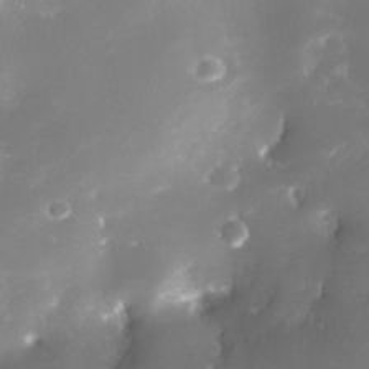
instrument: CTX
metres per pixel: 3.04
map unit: Nhe
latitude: -33.0109
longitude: -116.1389
